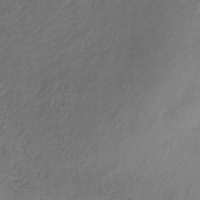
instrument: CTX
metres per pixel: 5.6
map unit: HNb
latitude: -31.7288
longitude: 60.4440
